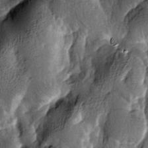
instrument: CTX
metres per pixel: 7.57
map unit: lAa
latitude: -7.1620
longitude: -124.3089
